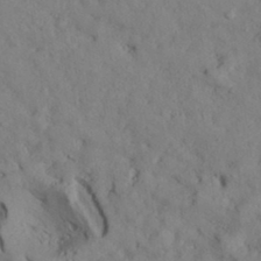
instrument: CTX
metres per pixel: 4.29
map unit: Aa
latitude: 33.2915
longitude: -136.2334
